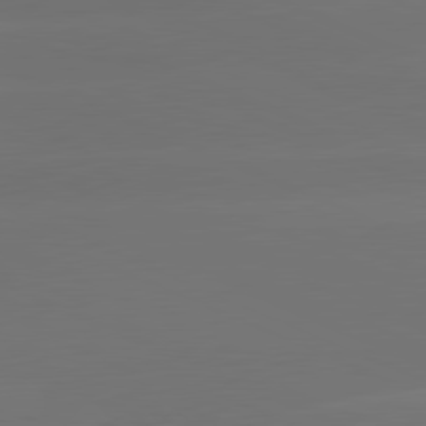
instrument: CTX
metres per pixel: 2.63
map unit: lApd
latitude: 81.3104
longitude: -147.7261
